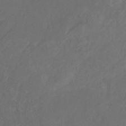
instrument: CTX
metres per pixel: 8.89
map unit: HNb
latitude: -31.0675
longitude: 62.4818
